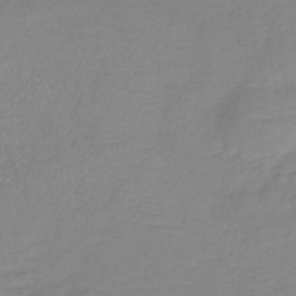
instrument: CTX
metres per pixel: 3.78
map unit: lHb
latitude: -41.0675
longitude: 74.3496
